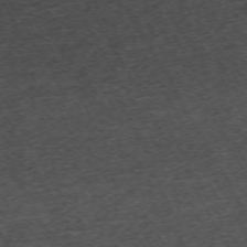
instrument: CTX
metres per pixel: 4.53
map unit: Hpe
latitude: -70.5385
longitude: 13.4266
